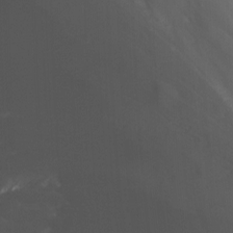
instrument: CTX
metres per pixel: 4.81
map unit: Nhu
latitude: -13.4832
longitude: -63.9906
